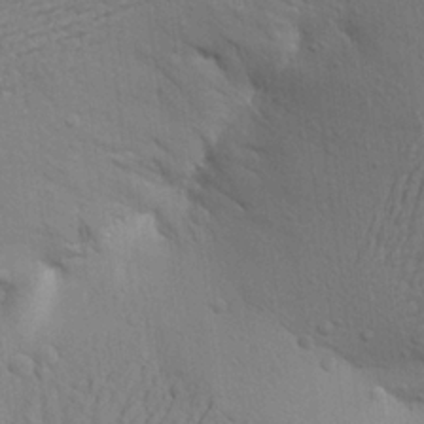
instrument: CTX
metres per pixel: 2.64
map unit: Aa
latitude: 21.4049
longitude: -148.4034
